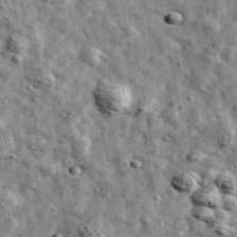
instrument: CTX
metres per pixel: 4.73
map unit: Ave
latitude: 42.9514
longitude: -107.9339
